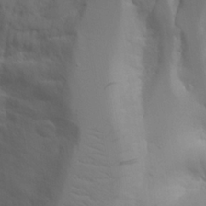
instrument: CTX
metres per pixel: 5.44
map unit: Aa
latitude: 21.3860
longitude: -124.4412
